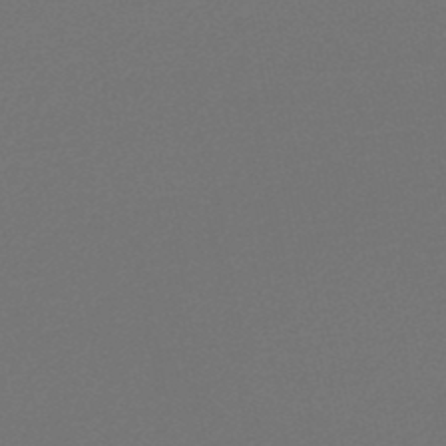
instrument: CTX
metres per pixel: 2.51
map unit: lHb
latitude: -46.9919
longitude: 67.4454
